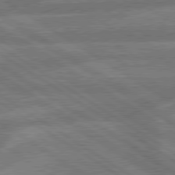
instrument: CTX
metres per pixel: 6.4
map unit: lApd
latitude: 79.6127
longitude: -165.4426
